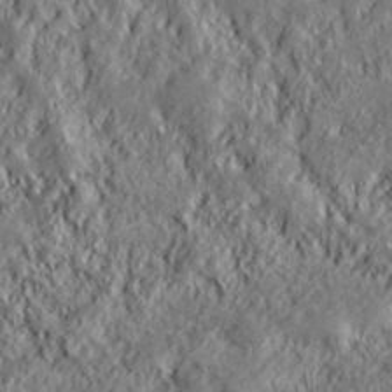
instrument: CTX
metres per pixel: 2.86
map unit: lHvf
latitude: 39.4237
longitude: -88.5168
